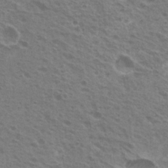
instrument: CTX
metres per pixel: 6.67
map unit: Nhu
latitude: 20.2523
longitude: -30.8380
